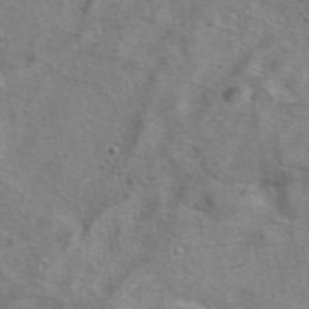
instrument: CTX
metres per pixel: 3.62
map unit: eAb
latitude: 41.5371
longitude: 104.4818
